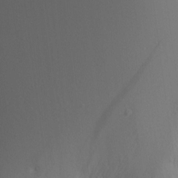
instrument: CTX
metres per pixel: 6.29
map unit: Aa
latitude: 13.3293
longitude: -142.8758
